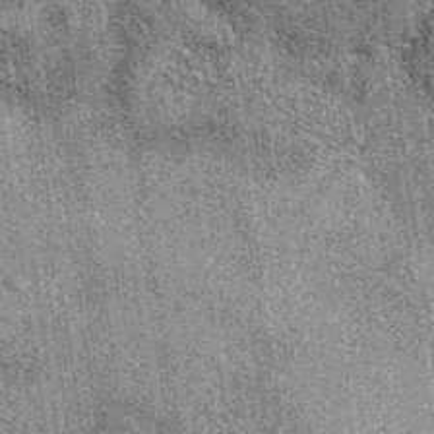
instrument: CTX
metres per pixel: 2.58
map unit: eAb
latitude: 37.9906
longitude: 107.7666
